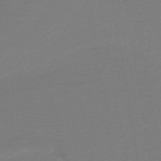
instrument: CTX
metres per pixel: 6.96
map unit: lHb
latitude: -42.7652
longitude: 52.9541
